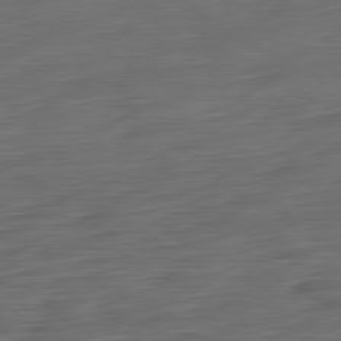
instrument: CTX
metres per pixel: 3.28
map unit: Ap
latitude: -80.4251
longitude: -68.5168
